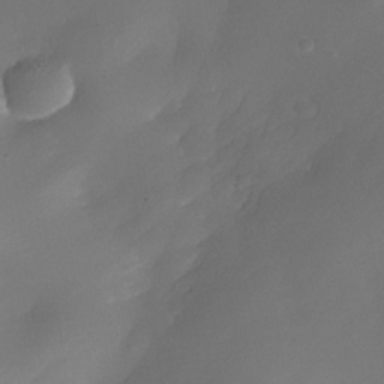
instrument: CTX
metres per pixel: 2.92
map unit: Nhe
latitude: -34.8786
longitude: -144.8002
